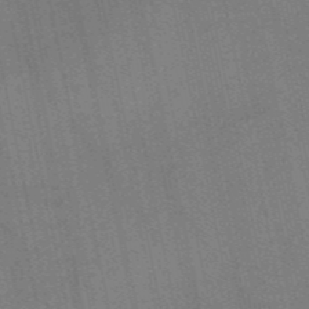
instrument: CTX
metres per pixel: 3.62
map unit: HNb
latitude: -52.9163
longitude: -46.6491
